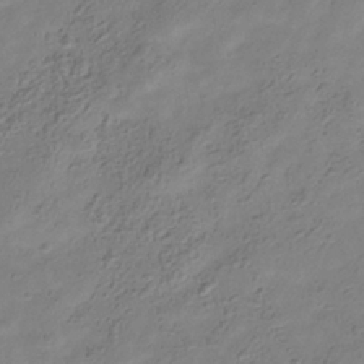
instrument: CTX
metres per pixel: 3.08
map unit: Hve
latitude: -34.7463
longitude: 89.5399
